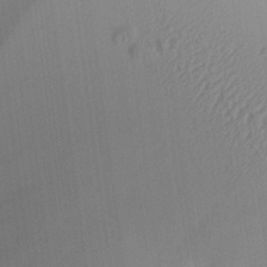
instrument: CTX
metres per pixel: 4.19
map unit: Aa
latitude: 24.8757
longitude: -136.1767
